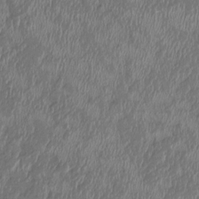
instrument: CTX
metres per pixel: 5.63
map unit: HNhu
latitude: 2.9324
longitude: -5.6127
